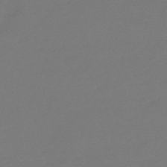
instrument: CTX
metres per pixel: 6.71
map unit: eHb
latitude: -47.0108
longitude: 87.7289
